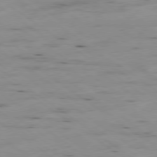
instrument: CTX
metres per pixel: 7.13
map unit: Ap
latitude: -79.3509
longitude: -101.5749
